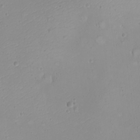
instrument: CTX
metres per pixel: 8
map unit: eHh
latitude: -9.6722
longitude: -68.9513
